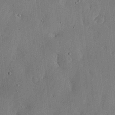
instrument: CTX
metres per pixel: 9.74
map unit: lHvf
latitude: 19.7449
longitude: -114.7057
